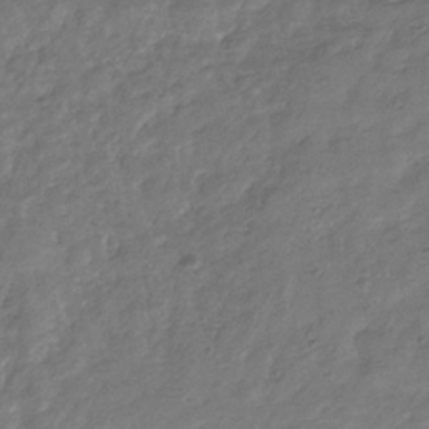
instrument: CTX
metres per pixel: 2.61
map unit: eHb
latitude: -34.2739
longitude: 79.6910
